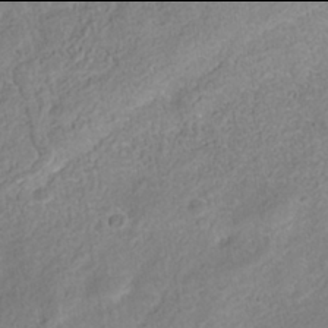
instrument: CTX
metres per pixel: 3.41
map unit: Nhe
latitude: -42.0094
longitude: -110.6680
